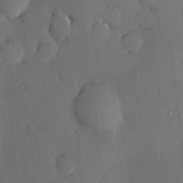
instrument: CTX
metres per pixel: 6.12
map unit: HNhu
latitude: 6.6490
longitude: 14.9353
